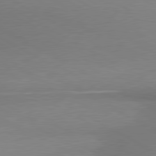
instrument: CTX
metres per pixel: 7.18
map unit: lApd
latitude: 80.2333
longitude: 167.8800
